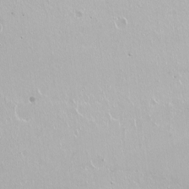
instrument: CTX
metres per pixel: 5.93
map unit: Nhu
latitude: -7.5399
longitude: -46.1200
